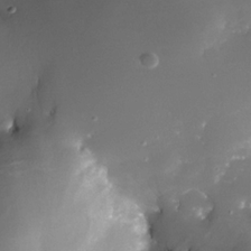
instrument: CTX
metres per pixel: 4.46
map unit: Nhe
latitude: -32.7464
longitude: -115.6504
